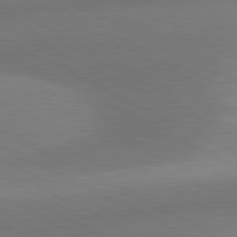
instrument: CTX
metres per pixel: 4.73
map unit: lApd
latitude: 80.8002
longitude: 126.5762
